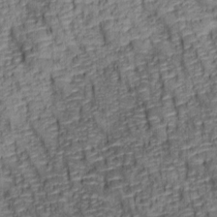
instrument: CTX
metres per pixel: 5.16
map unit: lAa
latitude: 6.9703
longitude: -115.8772
